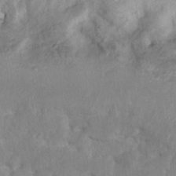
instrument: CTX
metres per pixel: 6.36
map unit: Nhu
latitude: 11.9528
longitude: -27.5749
